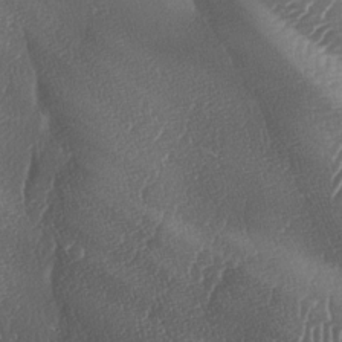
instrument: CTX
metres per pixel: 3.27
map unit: lAa
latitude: -7.1431
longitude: -129.3293
